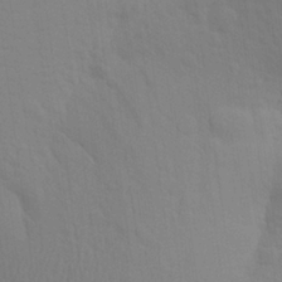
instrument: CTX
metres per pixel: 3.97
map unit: Aa
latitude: 25.1025
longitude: -145.5938
